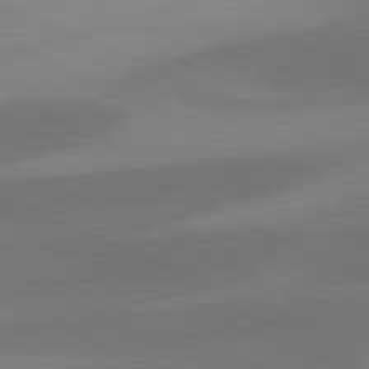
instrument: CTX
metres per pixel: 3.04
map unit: lApd
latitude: 81.4993
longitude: 125.6533
